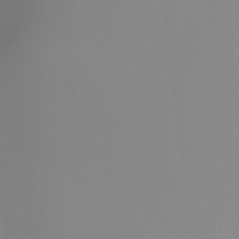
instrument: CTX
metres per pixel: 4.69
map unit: Hto
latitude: -8.2361
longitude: -51.9528
